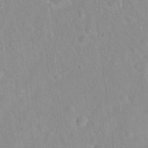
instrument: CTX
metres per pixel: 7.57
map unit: Hto
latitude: 21.5938
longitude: -54.0255
